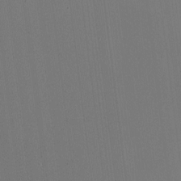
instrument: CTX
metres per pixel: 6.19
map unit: HNhu
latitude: -1.9745
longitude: -6.2334
